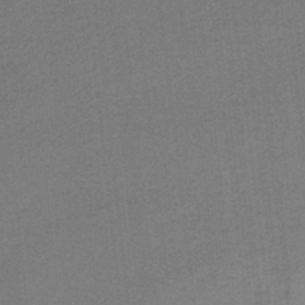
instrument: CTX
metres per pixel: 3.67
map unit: lHb
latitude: -37.6344
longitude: 60.9542
